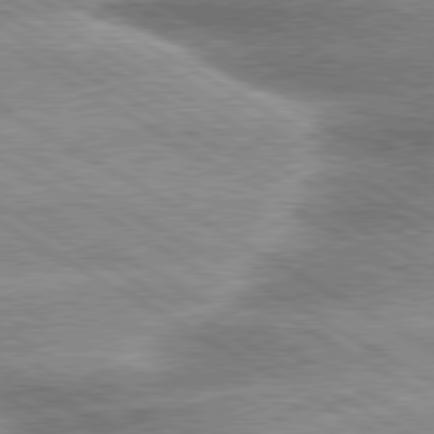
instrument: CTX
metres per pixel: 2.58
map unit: lApd
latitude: 80.0255
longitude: -136.2334
